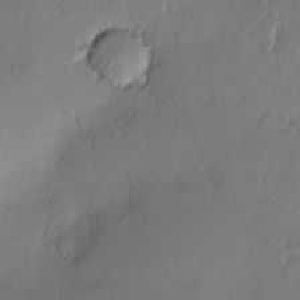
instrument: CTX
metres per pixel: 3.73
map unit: Nve
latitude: -10.5574
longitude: 173.3509
